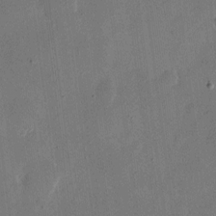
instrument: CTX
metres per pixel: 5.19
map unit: eHh
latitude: 11.1592
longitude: -69.1781
